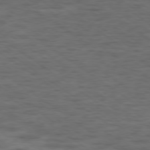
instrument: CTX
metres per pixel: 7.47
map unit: Hpe
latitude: -79.1998
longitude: -22.0255
